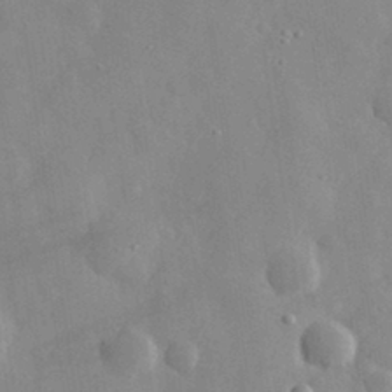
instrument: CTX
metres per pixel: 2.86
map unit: eHh
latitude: 31.5749
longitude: -72.4223
